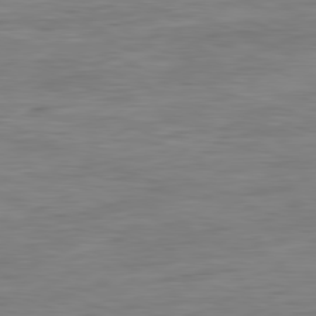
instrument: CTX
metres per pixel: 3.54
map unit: Ap
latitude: -81.4266
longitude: -89.3671
